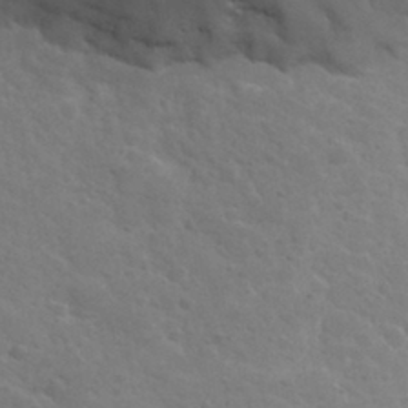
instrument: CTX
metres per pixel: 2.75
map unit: Nhu
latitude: 32.1389
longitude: -51.1025
